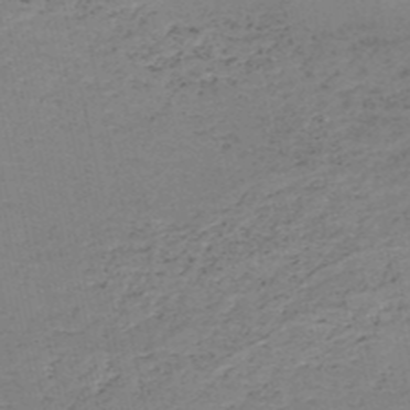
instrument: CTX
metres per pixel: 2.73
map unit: HNb
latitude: -51.5777
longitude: -53.0648
